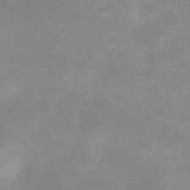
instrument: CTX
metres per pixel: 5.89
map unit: eHh
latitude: -5.3509
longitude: -78.2712
